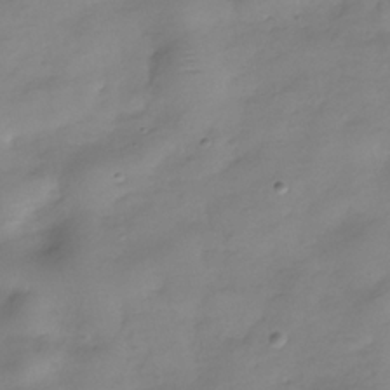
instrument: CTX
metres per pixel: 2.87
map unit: Hve
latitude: -32.2551
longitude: 91.8801
